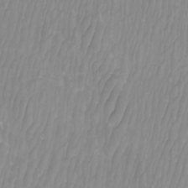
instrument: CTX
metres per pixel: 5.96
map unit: Htu
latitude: -9.6155
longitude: -75.3671
